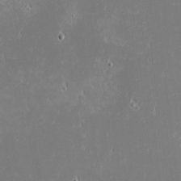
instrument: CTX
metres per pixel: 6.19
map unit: eHh
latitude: -2.1038
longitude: -84.0444
